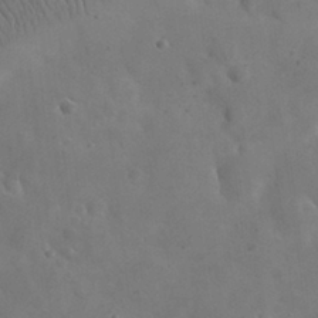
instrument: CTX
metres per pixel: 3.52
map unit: eHh
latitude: 25.7827
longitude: -67.2537
